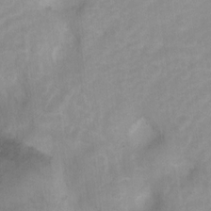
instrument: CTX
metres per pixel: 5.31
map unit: Hto
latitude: 5.7827
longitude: -32.6679
